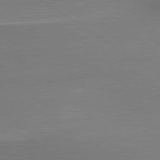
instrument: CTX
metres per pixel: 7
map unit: lApd
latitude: 79.4805
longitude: 178.0472
